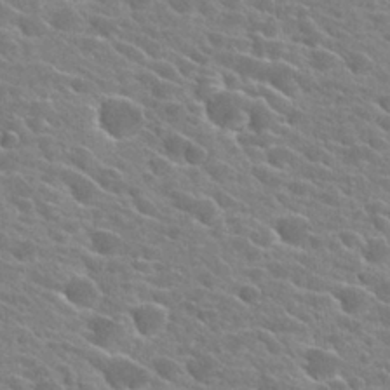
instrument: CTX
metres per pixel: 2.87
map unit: Hto
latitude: 25.8016
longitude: -42.4223
